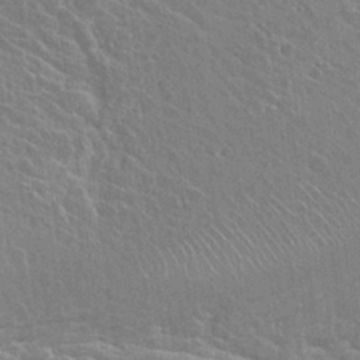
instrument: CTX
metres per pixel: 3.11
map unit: Hto
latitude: 23.3671
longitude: -40.5734
